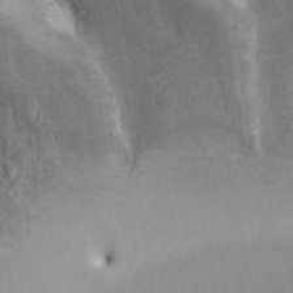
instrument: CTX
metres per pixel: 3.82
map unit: ANa
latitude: 37.3104
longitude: 15.9367
